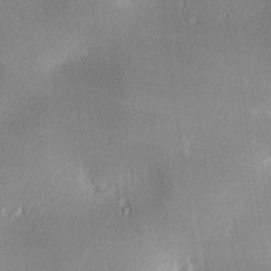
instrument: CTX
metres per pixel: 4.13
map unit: lAa
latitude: 1.6316
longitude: -117.2726
